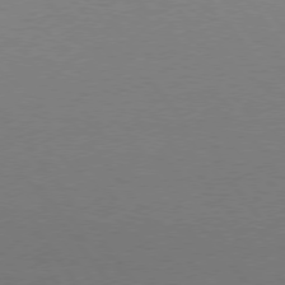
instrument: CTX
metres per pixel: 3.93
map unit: Hpe
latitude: 75.4615
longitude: -144.1389
